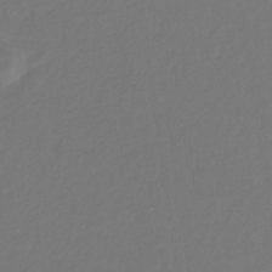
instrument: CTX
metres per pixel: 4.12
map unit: eHb
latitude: -30.2550
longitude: 67.7666
